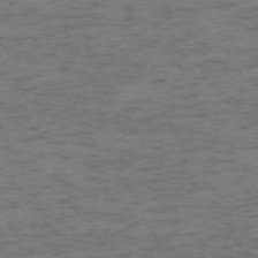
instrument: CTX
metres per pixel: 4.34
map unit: Ap
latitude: -72.8219
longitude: -70.4412
